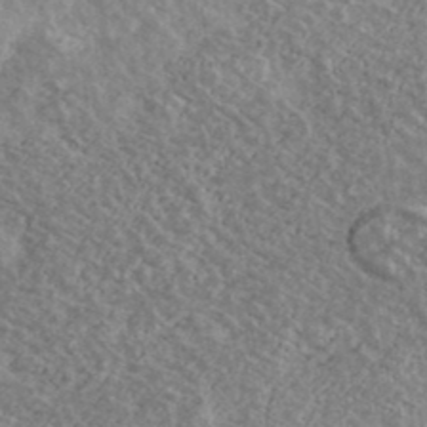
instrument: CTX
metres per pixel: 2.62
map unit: Ave
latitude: 39.5182
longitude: -110.1578
